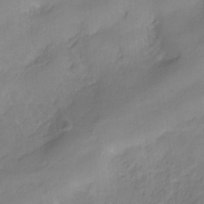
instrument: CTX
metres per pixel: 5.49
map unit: HNhu
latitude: -27.4454
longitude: 75.2565
